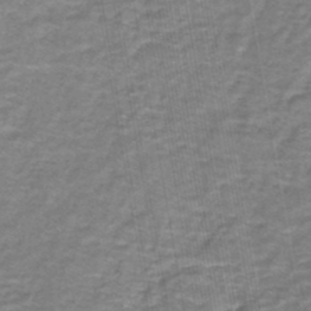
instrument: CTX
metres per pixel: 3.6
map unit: lHb
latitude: -43.4832
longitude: 55.1242
